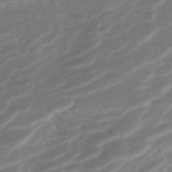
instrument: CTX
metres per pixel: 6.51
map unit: ANa
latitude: -41.7477
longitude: 104.5573
